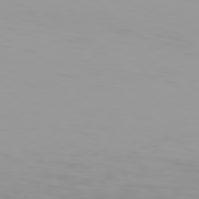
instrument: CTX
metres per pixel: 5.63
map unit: Hpe
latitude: 77.6694
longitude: -137.3104
